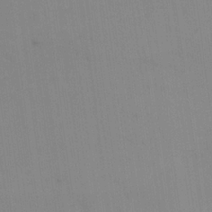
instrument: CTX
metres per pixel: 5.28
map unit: Nhu
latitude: 23.8583
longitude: -63.0648
